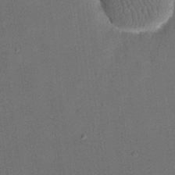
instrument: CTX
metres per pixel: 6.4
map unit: eHh
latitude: 18.7435
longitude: -68.9892
